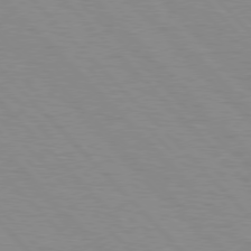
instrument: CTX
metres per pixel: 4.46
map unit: Hpe
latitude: 76.7057
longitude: -154.6112
